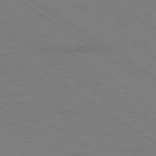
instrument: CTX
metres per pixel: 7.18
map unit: Ap
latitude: -79.3320
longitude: -52.9325
